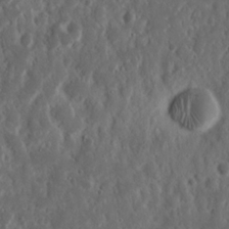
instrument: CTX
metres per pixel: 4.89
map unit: Nhu
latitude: 14.8569
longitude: -73.3860
